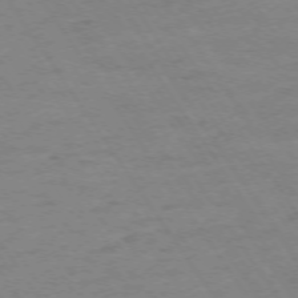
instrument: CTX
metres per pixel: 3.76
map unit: Ap
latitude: -74.5007
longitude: -86.0822
